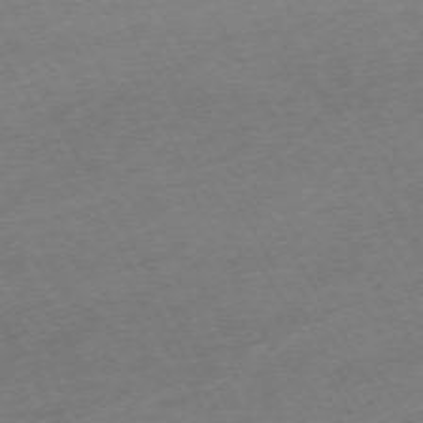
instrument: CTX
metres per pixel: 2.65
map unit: Hpe
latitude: -72.8597
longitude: 9.2565
